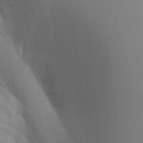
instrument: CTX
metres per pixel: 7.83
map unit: Aa
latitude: 17.0270
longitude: -149.0081
